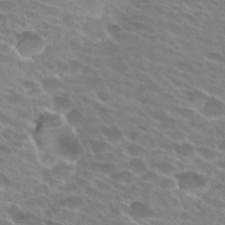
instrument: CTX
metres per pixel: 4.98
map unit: Hto
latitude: 28.0255
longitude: -42.5168
